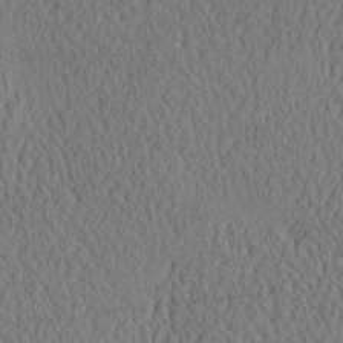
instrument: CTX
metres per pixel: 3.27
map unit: eHh
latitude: -3.0864
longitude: 15.4455
